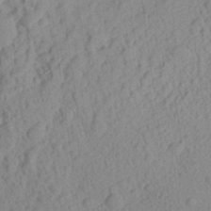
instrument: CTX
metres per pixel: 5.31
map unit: Aa
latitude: 23.4804
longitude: -143.5749
